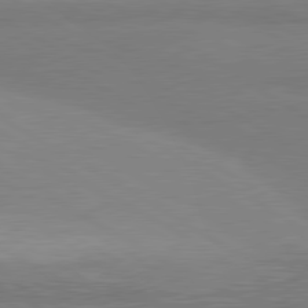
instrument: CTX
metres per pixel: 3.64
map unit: lApd
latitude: 80.3656
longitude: -178.7624
